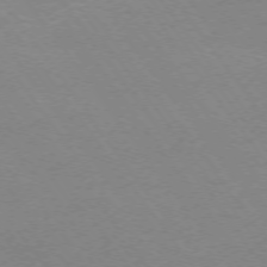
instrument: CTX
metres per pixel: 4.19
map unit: Ap
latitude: -75.0298
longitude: -75.3293
